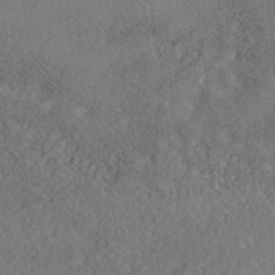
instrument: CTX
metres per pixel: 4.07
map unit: Nhe
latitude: -40.7274
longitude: -110.9325
